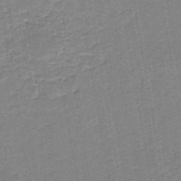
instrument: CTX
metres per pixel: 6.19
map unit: HNb
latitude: -48.6330
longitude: -42.9892
